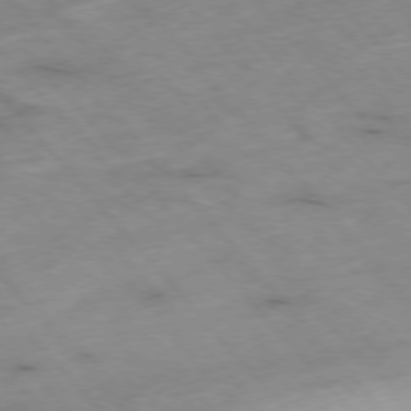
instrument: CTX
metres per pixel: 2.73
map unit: Hpe
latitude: -76.6330
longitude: -18.1955
